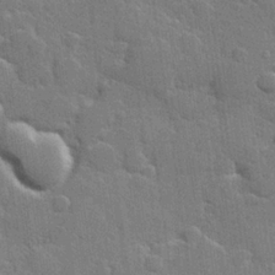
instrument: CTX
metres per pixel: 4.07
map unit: Hve
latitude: 25.0269
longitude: 149.5588
